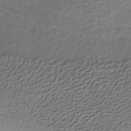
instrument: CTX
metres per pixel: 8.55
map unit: lHb
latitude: -34.9353
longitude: 60.7085
